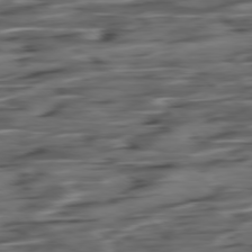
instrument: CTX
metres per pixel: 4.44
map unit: Hpe
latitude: -78.7841
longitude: -18.9136
